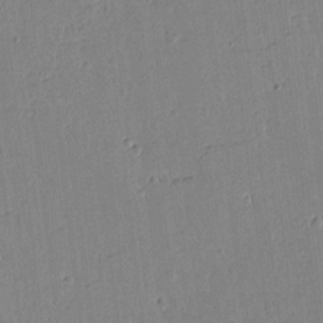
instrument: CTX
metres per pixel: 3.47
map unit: lAvf
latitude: 15.3482
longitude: -126.0822
